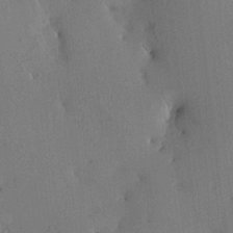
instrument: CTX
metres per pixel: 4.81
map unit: HNhu
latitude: 6.8758
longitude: 14.9731
